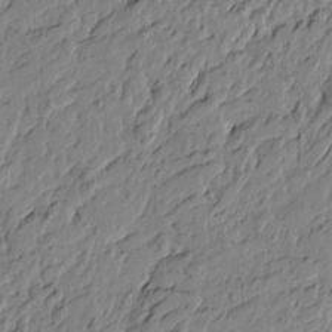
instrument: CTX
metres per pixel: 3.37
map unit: Htu
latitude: -5.1053
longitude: 179.3320
